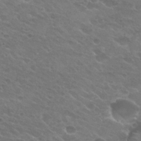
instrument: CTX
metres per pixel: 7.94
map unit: Hto
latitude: 25.4426
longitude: -37.1970
